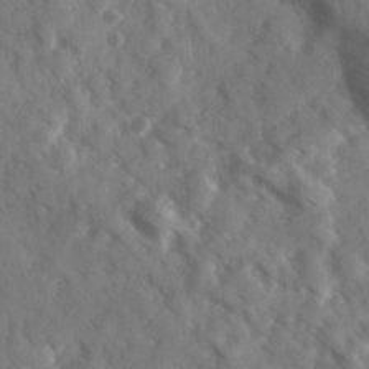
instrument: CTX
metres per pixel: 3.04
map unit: Ave
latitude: 17.9528
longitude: -131.2726
